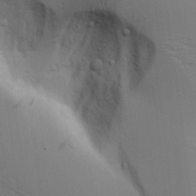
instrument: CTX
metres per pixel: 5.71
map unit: Aa
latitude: 19.4048
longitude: -126.0255
